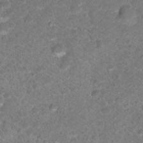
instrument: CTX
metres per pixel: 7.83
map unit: Hto
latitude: 18.4034
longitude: -37.4616
